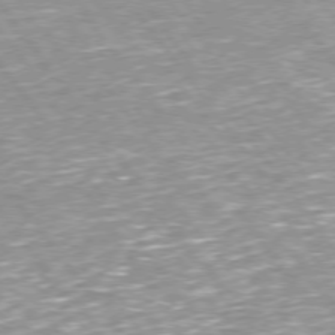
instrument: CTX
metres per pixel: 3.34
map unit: Hpe
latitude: 73.2159
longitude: -141.4615
